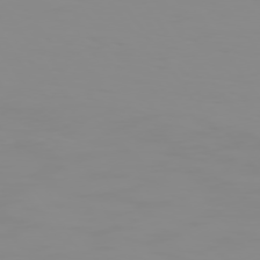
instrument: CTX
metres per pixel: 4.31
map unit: Hpe
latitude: 74.5357
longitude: -127.9528
